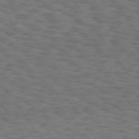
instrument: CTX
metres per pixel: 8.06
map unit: Hpe
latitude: 74.9325
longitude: -135.7071
